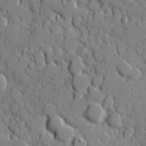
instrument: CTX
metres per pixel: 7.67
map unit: Ave
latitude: 11.4238
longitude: -101.2537
